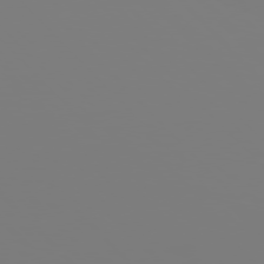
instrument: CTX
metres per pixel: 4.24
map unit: Hpe
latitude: 76.2900
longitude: -136.7247
